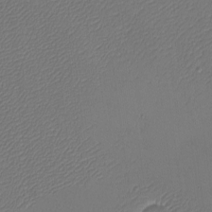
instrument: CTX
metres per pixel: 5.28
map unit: eHh
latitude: -4.6518
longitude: -79.2159
